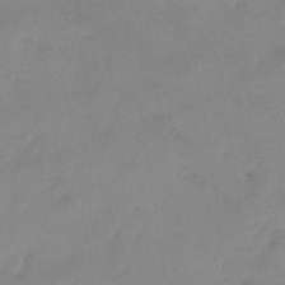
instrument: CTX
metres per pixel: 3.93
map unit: eHb
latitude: -45.9367
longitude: 85.2564
